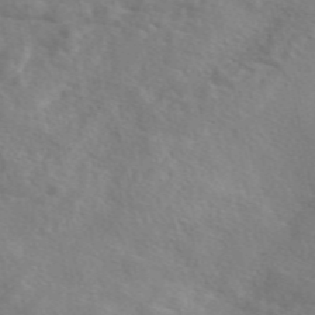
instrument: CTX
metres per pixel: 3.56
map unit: eAb
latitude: 49.3860
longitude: 119.6344
